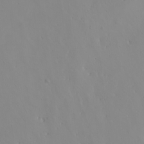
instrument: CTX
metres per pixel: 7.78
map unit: Nhu
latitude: -5.1053
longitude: -92.2711
